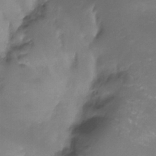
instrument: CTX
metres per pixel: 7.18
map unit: Nhu
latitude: -13.5588
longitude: -70.0822
